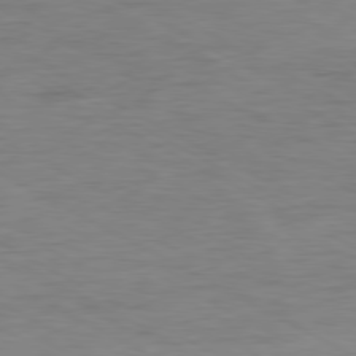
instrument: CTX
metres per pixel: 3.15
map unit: Ap
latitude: -80.1606
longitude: -83.6316
